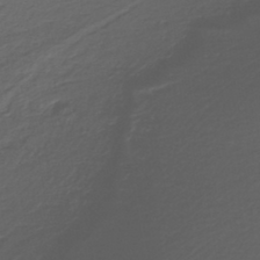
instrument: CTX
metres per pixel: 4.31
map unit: HNhu
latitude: -43.5021
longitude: 101.0108
